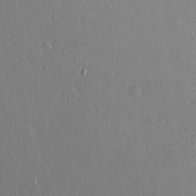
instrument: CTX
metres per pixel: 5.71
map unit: lAvf
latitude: 15.5749
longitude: -126.2334
